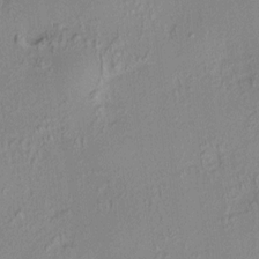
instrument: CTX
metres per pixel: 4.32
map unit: HNhu
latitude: 7.6505
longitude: 14.2551
